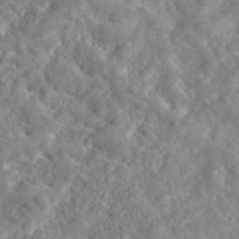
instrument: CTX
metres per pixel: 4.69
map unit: eAb
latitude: 45.0836
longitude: 128.8219
